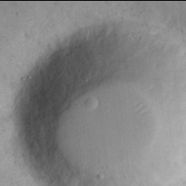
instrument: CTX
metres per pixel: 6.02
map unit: eHh
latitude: 21.9906
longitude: -65.9906
